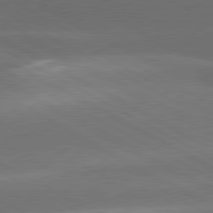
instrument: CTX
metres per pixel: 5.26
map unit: lApd
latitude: 80.8947
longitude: -146.8569
